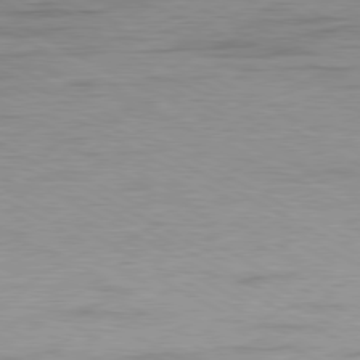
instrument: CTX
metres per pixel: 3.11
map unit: Ap
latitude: -80.7652
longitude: -86.7624
